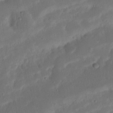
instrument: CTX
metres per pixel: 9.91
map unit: Nhu
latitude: 21.4616
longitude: -72.7058
